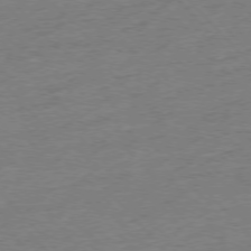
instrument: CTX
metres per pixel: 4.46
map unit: Hpe
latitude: -76.5763
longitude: -11.2348
